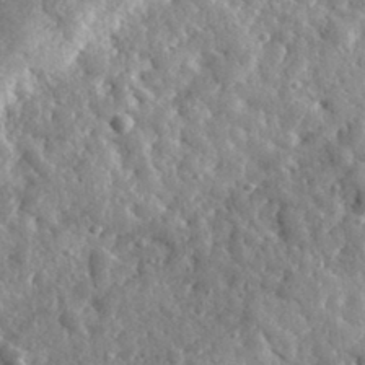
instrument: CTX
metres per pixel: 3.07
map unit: eHh
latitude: 34.6490
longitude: -79.9339
